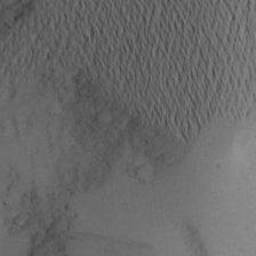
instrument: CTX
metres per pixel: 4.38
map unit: Aa
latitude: 20.3279
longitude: -145.5182
